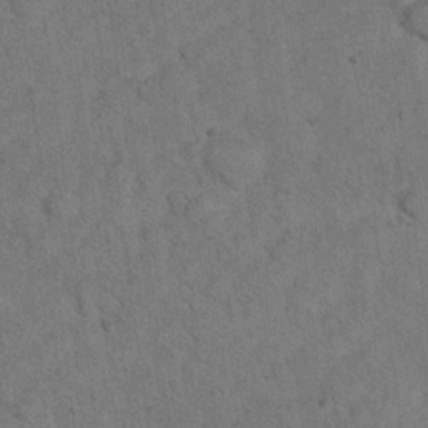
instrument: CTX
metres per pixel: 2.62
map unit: Hto
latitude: 11.9339
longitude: -37.2726
